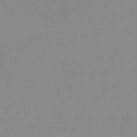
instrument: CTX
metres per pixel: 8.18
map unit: lHb
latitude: -48.8597
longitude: 80.7086
